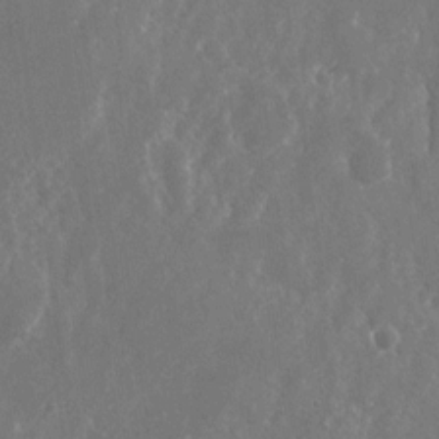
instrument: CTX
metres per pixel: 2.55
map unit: Nhu
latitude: -23.7100
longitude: -72.3846
